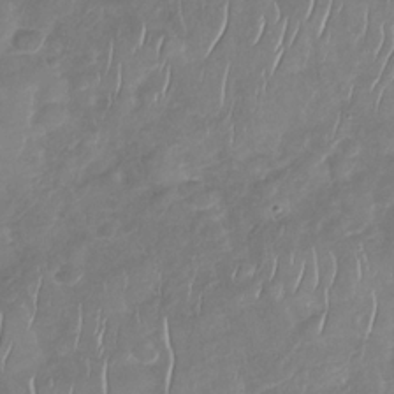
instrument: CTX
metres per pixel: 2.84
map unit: Nhu
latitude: -30.1606
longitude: -59.8961
